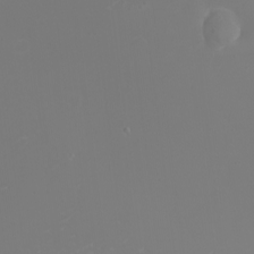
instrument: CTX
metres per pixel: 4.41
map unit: eHh
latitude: -5.8422
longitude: -88.0822
